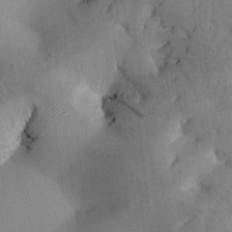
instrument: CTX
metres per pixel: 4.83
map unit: Htu
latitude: -0.1606
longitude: 172.6896
